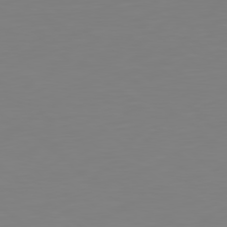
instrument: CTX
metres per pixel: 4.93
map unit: Hpe
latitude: 78.8758
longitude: -141.4426
